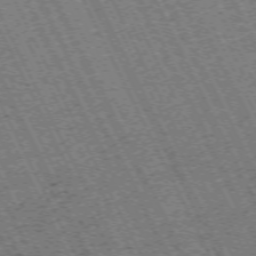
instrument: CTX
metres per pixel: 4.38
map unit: Hpe
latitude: -71.3321
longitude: 10.2740
